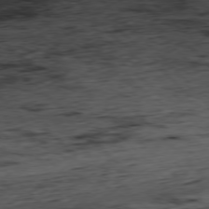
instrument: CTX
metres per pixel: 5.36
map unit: Hpe
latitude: -77.5777
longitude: 12.8975
